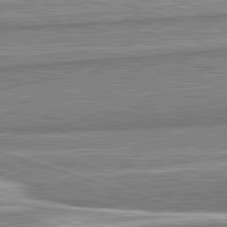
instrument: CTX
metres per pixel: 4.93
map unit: lApd
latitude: 82.4978
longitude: 167.5777
